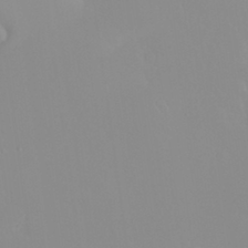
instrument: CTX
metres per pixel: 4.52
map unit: Nhu
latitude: 30.8380
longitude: -57.7449
